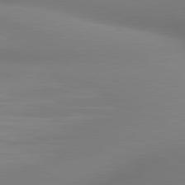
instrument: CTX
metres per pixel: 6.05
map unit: lApd
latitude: 80.9136
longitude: 132.0094
